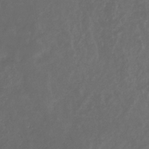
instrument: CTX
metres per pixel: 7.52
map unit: eHb
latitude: -32.5763
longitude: 72.1039
